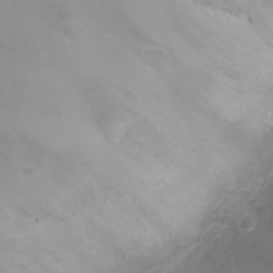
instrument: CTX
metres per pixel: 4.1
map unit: Ht
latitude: -1.8990
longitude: -18.5168
